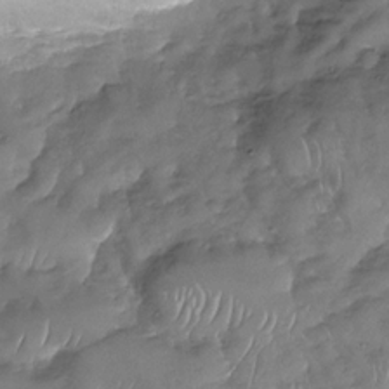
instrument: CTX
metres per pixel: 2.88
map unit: Nhu
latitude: -30.0661
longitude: -59.7828
